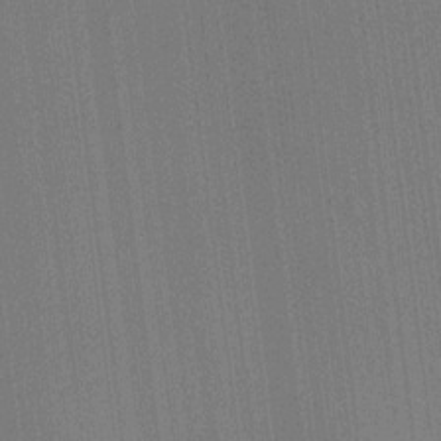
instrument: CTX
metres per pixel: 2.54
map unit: HNhu
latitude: 8.8947
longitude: 15.7856
